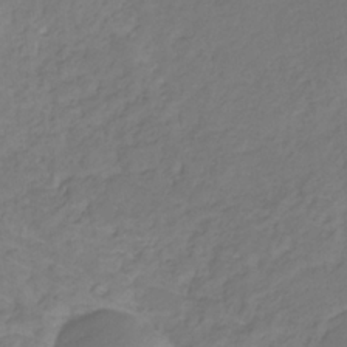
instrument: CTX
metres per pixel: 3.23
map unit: lHb
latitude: -30.6896
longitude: 65.4833
